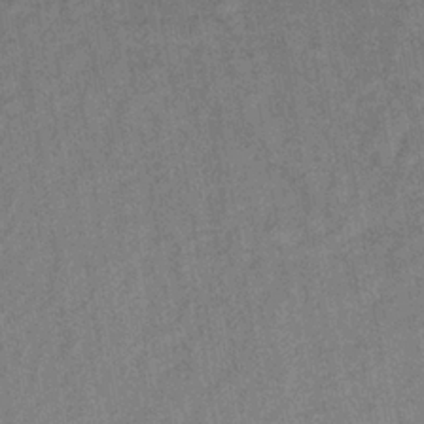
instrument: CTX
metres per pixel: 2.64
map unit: lHb
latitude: -34.9731
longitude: 71.0675
